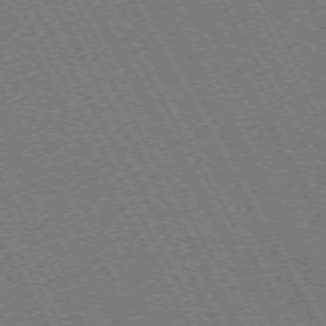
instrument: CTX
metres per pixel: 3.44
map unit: Hpe
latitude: -72.4818
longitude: 11.4832
